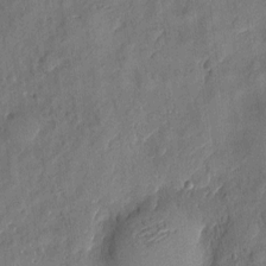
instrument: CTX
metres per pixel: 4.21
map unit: eHh
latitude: 5.3859
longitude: -73.1593
